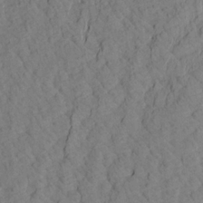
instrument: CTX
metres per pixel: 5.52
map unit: Aa
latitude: 20.3090
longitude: -141.2914
